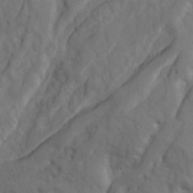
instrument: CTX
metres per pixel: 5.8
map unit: Ave
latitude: 23.3859
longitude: -133.1970
